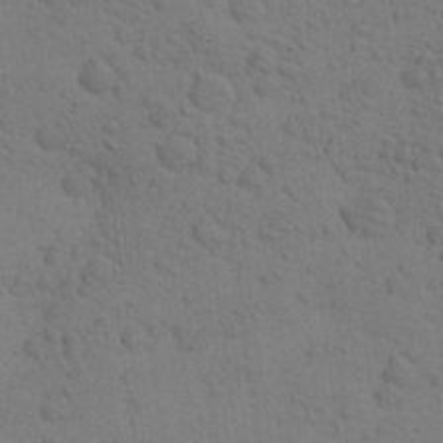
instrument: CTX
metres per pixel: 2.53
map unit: Aa
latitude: 23.8583
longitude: -148.5357
